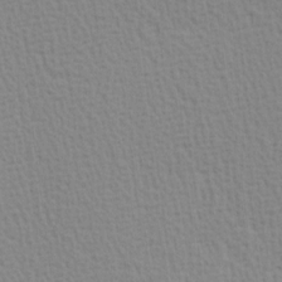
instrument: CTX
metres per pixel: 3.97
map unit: Hve
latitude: 1.9150
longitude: -125.2348
